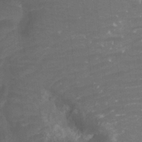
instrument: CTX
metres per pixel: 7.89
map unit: Ht
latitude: -3.8800
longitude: -27.3671
